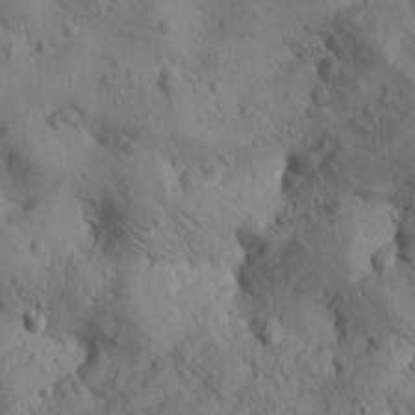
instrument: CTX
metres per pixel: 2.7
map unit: Htu
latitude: 0.1766
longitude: 175.2753
